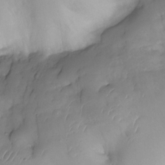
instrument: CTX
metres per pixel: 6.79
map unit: Nhe
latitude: -33.9556
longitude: -142.7057
